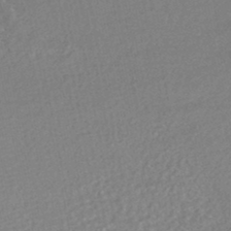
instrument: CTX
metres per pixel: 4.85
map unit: HNhu
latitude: -47.5966
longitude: 103.1242
